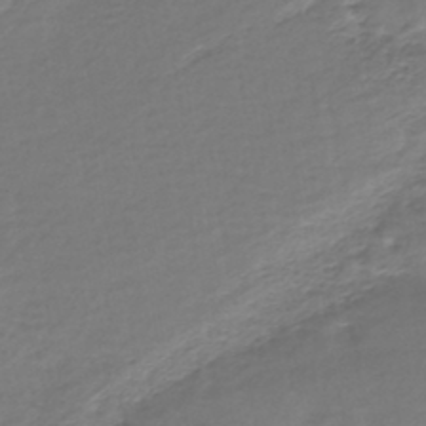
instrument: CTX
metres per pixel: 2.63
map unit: HNhu
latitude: -43.7855
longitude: 101.0297
